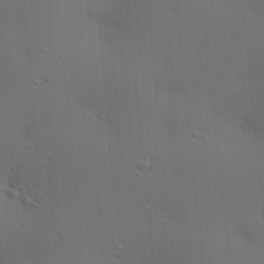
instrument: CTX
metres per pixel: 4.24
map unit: lAa
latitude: 18.7246
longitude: -139.1592
